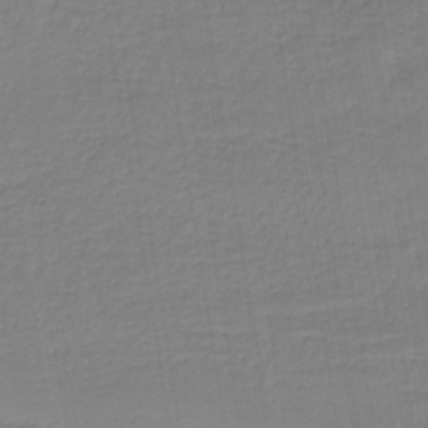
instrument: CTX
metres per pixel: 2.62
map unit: HNb
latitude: -37.0864
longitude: 57.7477
